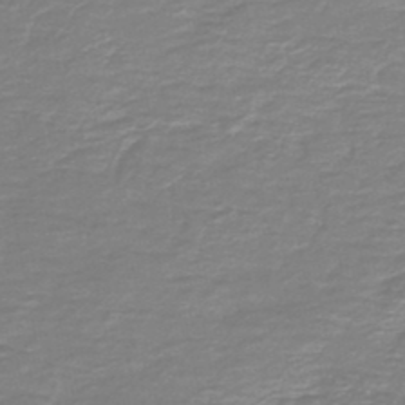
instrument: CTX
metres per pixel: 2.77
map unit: HNb
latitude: -46.9730
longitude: 52.4440
